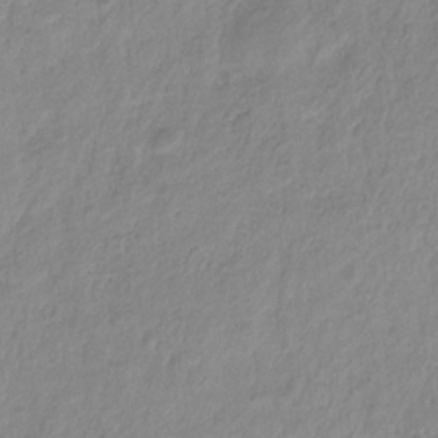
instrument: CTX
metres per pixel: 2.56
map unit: eHb
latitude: -29.6533
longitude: 71.1998
